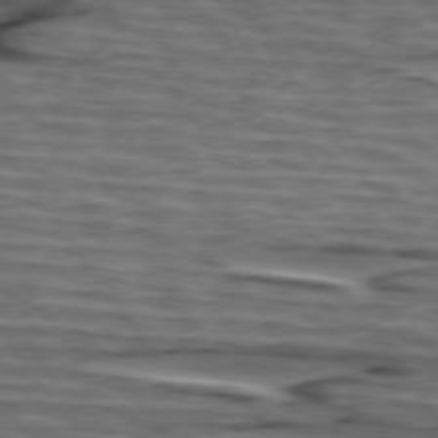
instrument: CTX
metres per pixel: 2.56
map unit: lApd
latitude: 75.1592
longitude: -71.3859
